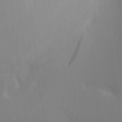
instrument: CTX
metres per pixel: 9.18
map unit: Aa
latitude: 16.8002
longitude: -148.9514
